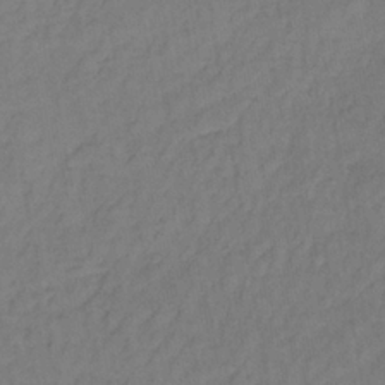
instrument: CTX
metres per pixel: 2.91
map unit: lHb
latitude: -35.2565
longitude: 64.8030
